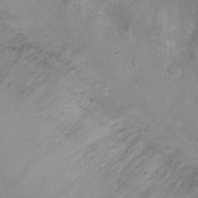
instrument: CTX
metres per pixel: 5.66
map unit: Ht
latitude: -3.6343
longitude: -20.1956
